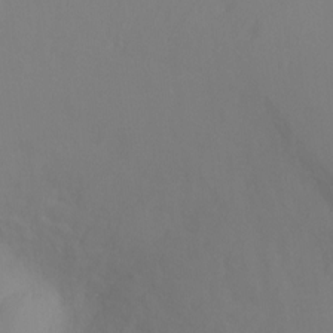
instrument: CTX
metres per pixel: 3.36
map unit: Ht
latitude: -6.6896
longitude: -33.4804
